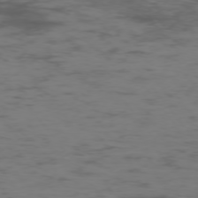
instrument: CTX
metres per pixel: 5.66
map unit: Hpe
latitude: -75.4077
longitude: -19.9906
